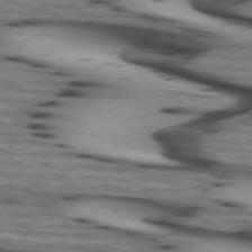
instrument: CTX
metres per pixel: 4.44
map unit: lApd
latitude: 74.1767
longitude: -64.3845
